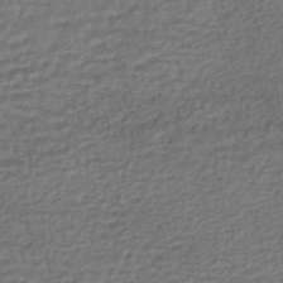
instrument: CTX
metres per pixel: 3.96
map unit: HNhu
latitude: -45.5588
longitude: 102.2551
